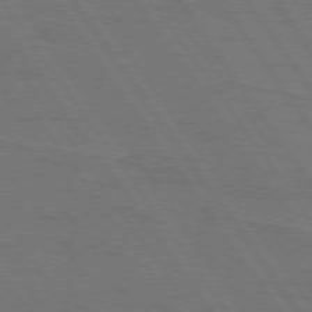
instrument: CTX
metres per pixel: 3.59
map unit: lApd
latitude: 74.8002
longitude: -56.6490
